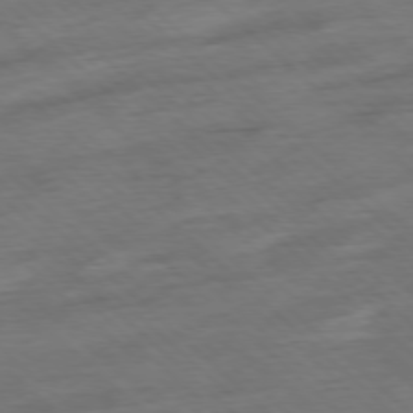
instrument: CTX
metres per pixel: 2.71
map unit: Ap
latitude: -77.6155
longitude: -97.7638
